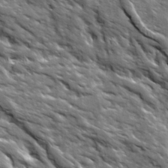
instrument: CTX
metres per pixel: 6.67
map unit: Ave
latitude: 19.4237
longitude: -135.2915
